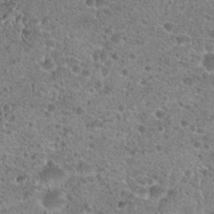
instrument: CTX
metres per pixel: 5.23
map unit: Hto
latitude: 20.8758
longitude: -42.1200
